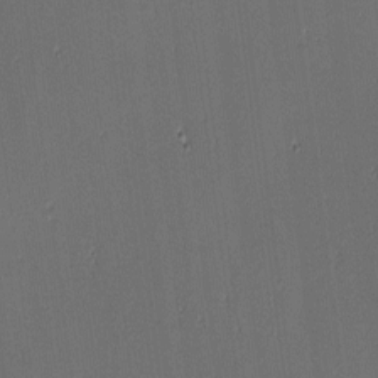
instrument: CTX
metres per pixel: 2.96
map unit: eHh
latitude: -3.8044
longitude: -83.1214
